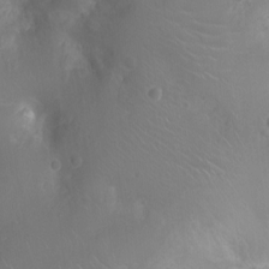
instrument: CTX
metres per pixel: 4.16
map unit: Ht
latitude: -3.3320
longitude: -16.5924
